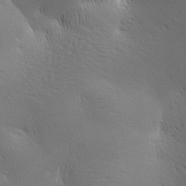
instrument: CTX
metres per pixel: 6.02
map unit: lAa
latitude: -8.2928
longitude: -125.0080
